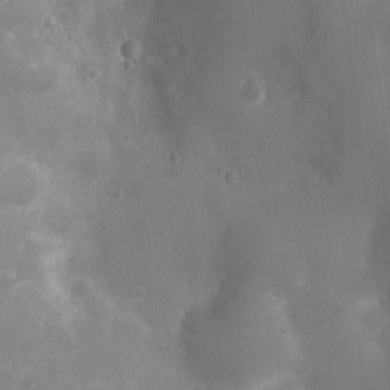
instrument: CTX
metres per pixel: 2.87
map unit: Ht
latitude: -4.5384
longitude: -16.1956
